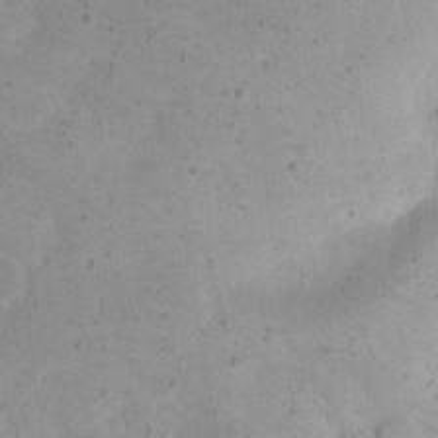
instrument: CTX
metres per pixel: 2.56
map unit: eHh
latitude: 20.8380
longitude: -63.8962
